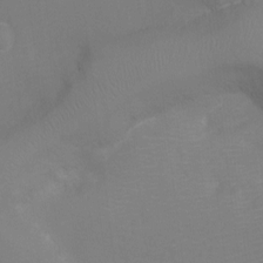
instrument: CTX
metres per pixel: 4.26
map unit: Ht
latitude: -9.2376
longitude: -24.4601
